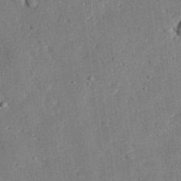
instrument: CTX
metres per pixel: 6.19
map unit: eHh
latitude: 28.0633
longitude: -82.2711
